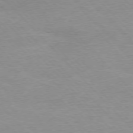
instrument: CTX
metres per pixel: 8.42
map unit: Ap
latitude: -76.9353
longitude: -87.6127
